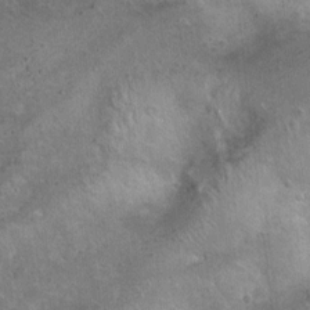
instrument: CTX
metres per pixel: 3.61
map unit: Ht
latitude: 4.0633
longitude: -20.0444
